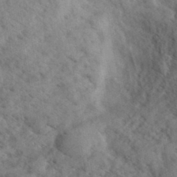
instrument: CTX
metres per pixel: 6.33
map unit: eHh
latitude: 34.7813
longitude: -140.7624
